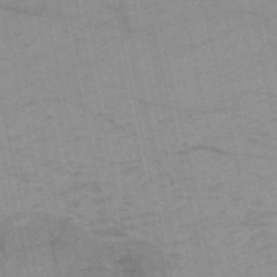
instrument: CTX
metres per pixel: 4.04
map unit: HNb
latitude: -54.1795
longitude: -43.5182
